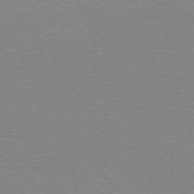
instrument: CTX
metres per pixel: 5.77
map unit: Ap
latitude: -77.9556
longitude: -90.9325
